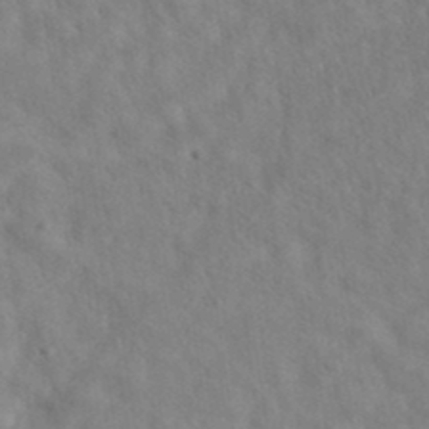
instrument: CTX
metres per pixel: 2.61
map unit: eAb
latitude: 34.5545
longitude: 108.6329
